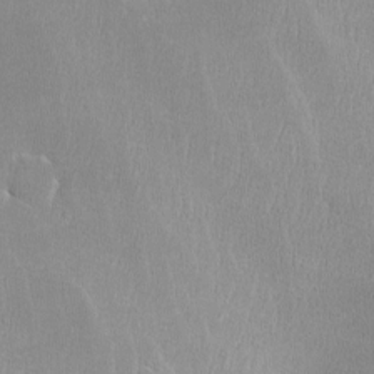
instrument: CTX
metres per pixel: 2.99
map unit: lHvf
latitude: -12.8030
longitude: -100.8758
